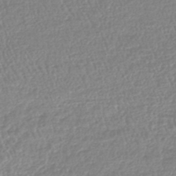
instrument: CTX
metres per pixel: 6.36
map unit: lHb
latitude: -44.1795
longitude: 68.7463
